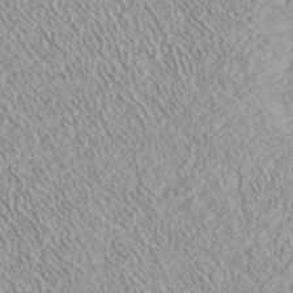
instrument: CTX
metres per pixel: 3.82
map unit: ANa
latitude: 41.6127
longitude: 28.7085
